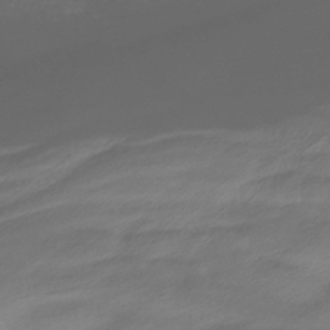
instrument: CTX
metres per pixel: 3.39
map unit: HNhu
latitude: -41.2187
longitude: 102.2173
